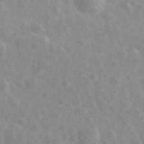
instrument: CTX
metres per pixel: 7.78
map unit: Ave
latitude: 39.3859
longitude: -106.3656
